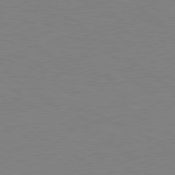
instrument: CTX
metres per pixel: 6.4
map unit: Hpe
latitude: 79.2348
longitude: -124.6490
